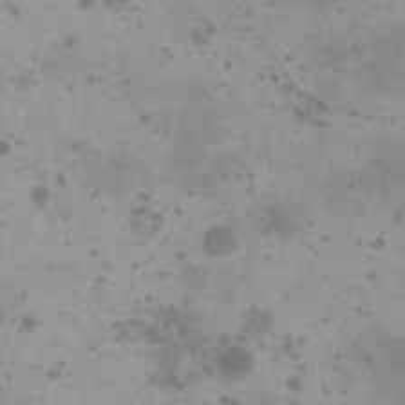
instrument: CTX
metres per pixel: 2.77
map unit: HNhu
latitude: 0.7246
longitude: 2.3306
